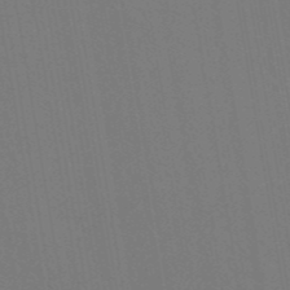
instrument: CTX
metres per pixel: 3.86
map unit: ANa
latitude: 44.1389
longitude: 27.7666
